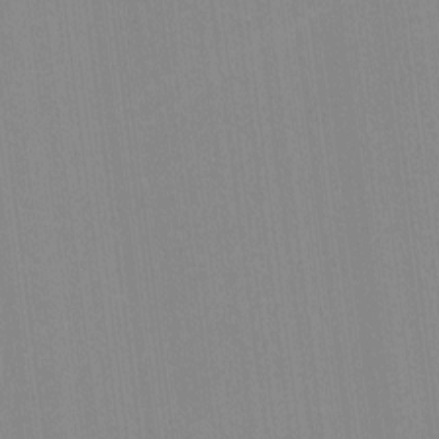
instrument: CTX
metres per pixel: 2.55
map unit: lHvf
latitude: -11.9745
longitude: -104.4412
